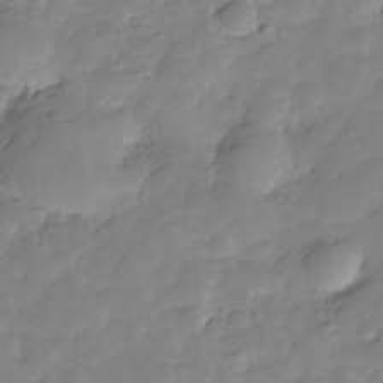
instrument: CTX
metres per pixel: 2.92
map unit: Hve
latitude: -29.0864
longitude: 91.7478
